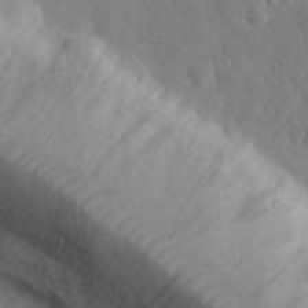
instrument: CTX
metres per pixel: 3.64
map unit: eHh
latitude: 32.2145
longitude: -74.1767
